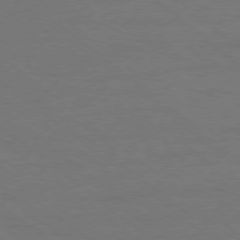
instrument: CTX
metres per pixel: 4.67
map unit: Ap
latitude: -79.0108
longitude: -55.0269
